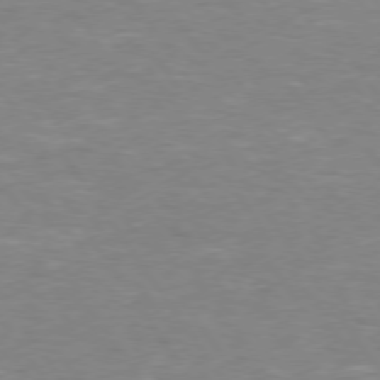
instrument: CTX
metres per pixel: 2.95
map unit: lApd
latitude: 74.2900
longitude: -51.8016
